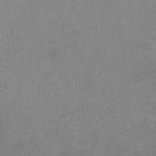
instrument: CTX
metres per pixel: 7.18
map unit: HNhu
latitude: -1.8045
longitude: -0.2900
